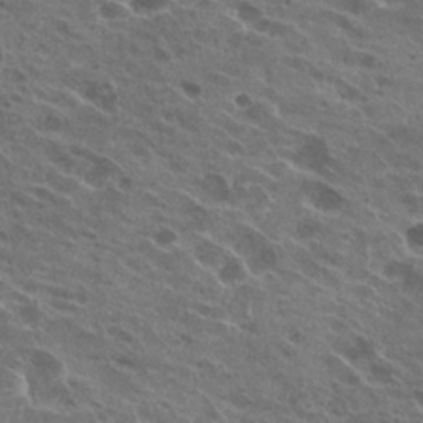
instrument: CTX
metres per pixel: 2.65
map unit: Hto
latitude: 23.8394
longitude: -39.9906
